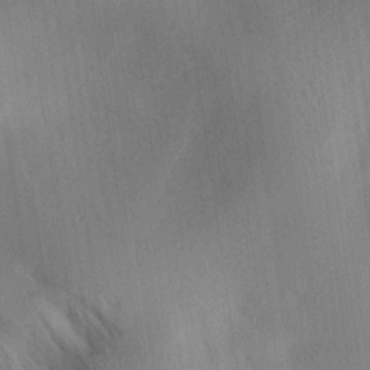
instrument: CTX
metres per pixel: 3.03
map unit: lAa
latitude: 17.6505
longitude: -138.4412
